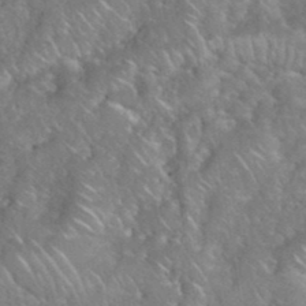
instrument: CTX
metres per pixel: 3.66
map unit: eHh
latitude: 39.1970
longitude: -58.8758
